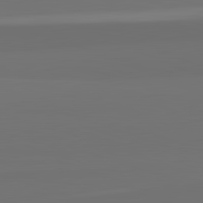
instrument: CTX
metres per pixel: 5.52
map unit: lApd
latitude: 82.7813
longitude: 166.3117
